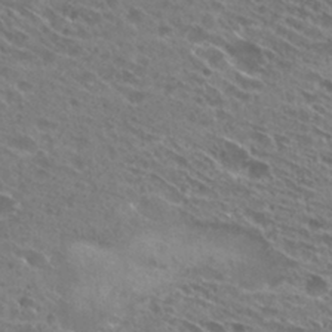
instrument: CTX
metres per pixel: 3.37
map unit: Hto
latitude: 28.5357
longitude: -44.9136
